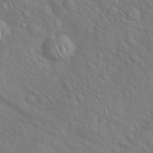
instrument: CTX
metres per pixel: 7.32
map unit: Hto
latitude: 19.0647
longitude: -53.3104
